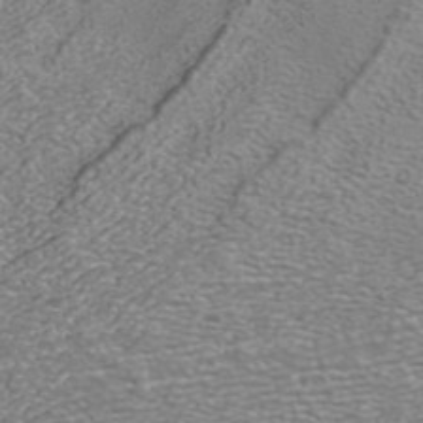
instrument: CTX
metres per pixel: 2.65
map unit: ANa
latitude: 42.4412
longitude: 26.5951
